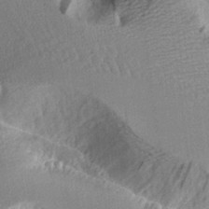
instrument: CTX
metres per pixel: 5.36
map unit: Aa
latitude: 11.1592
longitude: -126.2334
